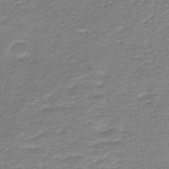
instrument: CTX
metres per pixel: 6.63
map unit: HNb
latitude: -44.3117
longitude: 50.6140
